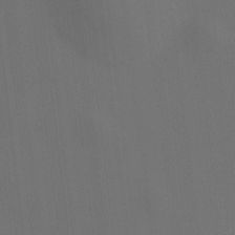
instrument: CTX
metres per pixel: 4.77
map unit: HNhu
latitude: 10.6491
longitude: 10.5007
